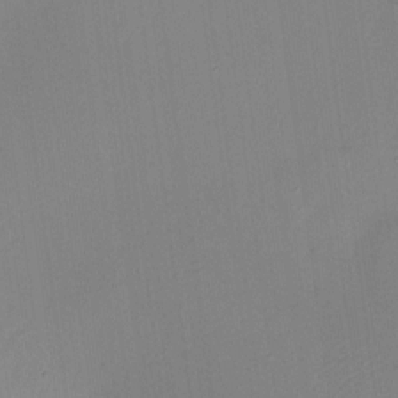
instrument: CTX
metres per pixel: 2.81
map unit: HNhu
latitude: 6.4790
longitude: 9.4265
